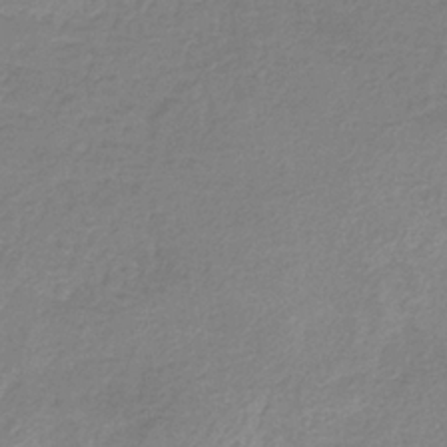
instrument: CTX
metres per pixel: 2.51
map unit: HNb
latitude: -33.8045
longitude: 55.5210
